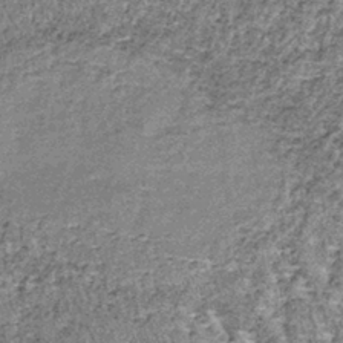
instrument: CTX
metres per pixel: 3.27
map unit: lHb
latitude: -38.1228
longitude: 65.1998
